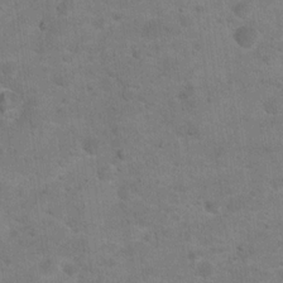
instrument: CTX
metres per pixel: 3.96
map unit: Hto
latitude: 17.4426
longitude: -38.1956
